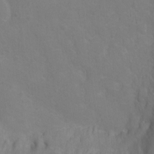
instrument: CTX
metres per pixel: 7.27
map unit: Ht
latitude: -0.9164
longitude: -33.8394
